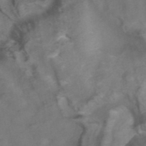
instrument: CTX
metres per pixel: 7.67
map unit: ANa
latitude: 39.1781
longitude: 23.0298
